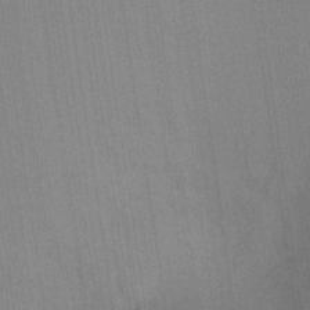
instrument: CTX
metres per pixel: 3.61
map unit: Ht
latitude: -5.8611
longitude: -27.4615
